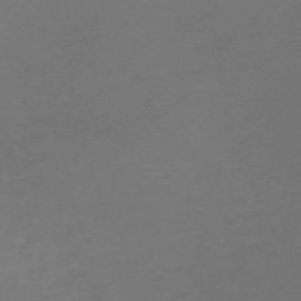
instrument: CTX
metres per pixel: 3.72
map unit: Nve
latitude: -59.6532
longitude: 59.4832
